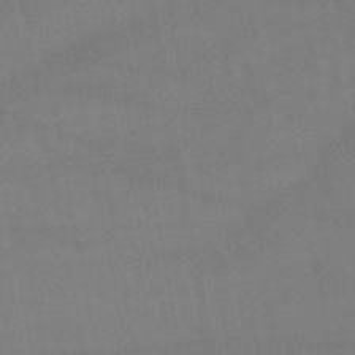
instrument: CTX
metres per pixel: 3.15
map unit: lHb
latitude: -47.2943
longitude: 75.4077
